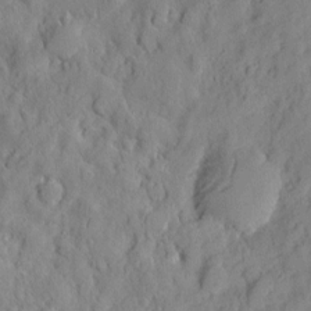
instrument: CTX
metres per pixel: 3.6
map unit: eHh
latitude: 7.5560
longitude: -75.2726
